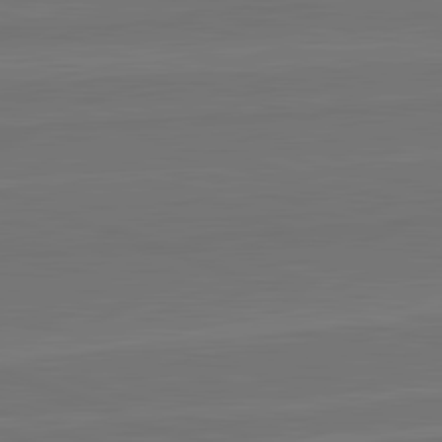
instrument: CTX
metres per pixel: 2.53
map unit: lApd
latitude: 82.6490
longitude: 164.6897
